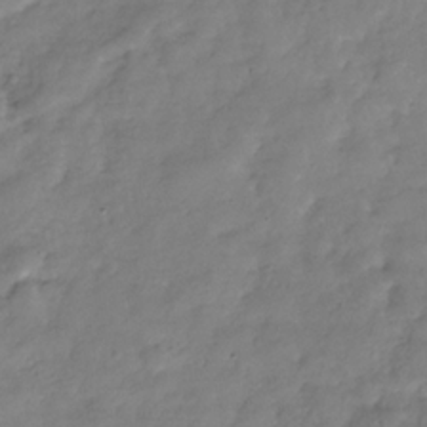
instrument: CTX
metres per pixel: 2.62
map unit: Hve
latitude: -31.3698
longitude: 90.3873
